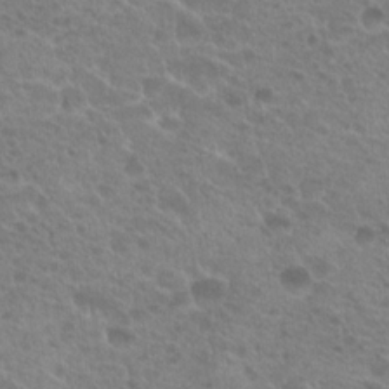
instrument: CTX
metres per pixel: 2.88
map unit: Hto
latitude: 19.6694
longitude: -40.4789
